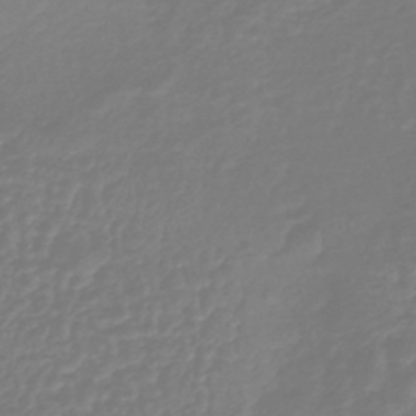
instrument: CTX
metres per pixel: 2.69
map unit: lHb
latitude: -41.5021
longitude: 67.5021
